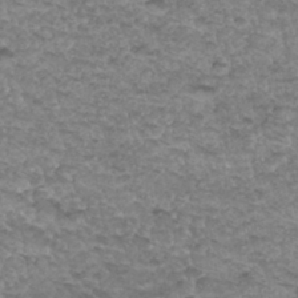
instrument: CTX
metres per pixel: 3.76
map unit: Hto
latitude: 34.0444
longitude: -47.6505
